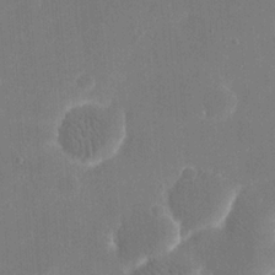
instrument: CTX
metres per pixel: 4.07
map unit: eHh
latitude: 20.0633
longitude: -68.0444
